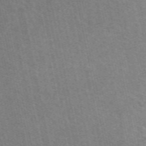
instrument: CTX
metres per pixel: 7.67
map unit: eAb
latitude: 51.3103
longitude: 111.9556
